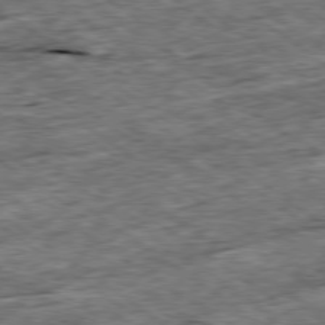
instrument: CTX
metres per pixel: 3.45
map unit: Ap
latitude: -79.4265
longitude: -85.8206
